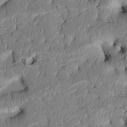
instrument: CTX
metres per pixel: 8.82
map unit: Htu
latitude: 3.3481
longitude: 149.1431
